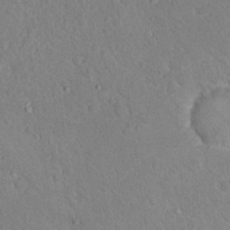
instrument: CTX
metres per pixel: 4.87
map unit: Nhu
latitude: 18.1200
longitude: -34.2333
